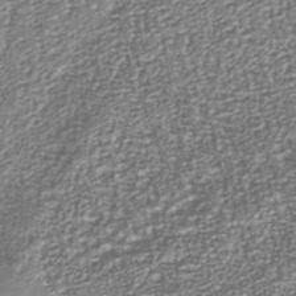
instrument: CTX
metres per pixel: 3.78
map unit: Nhu
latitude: -38.5574
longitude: -81.9717
